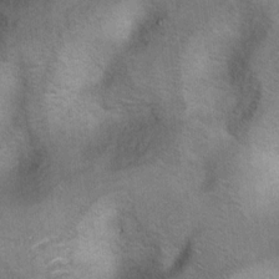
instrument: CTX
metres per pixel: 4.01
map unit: Hto
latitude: 7.8394
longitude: -30.3279
